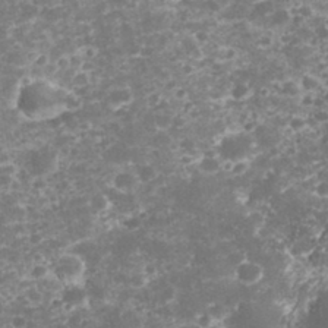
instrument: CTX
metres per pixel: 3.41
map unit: eHh
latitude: 32.8569
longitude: -62.0633
